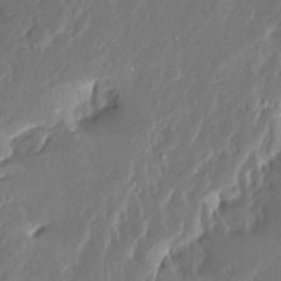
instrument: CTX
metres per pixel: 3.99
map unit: Ave
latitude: 15.1215
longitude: -138.2333
